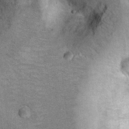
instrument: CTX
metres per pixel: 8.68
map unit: Ht
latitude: 8.4601
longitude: -36.1389
